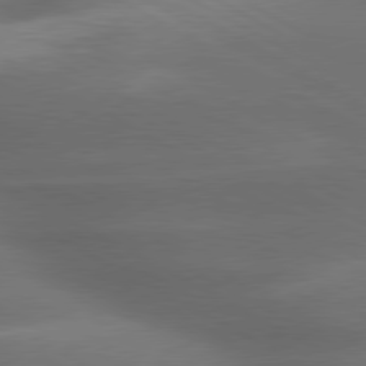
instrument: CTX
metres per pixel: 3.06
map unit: lApd
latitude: 79.5749
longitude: -118.8380
